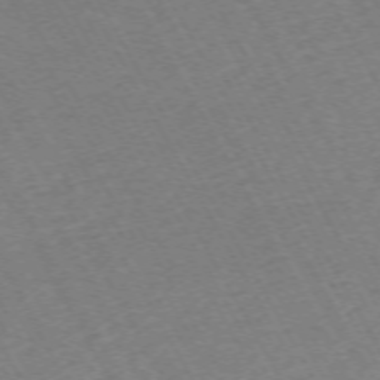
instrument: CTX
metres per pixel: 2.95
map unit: Hpe
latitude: -71.7856
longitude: 8.9731
